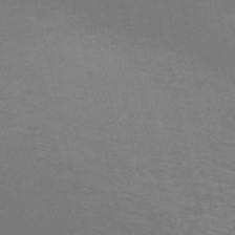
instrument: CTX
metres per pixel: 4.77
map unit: HNb
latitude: -51.6533
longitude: -44.7057
